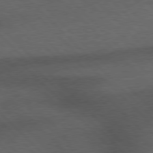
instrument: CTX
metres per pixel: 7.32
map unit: Hpe
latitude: 77.3481
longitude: -152.7435
